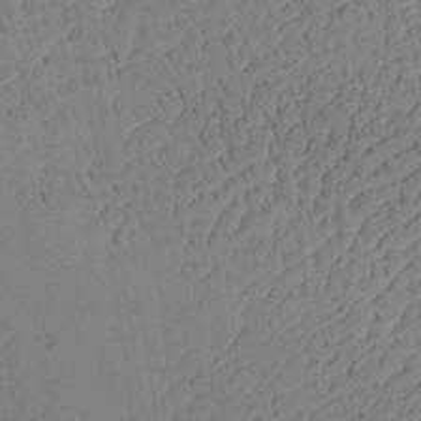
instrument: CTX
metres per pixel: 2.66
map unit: Aa
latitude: 28.6868
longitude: -137.4049
